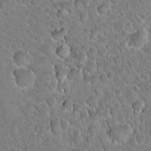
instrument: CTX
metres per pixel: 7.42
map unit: Hto
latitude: 21.4238
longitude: -48.4790
